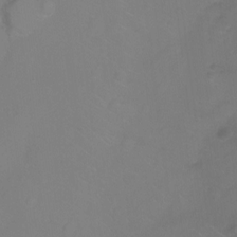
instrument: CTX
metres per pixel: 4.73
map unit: Ht
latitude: -9.4076
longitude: -35.5560
